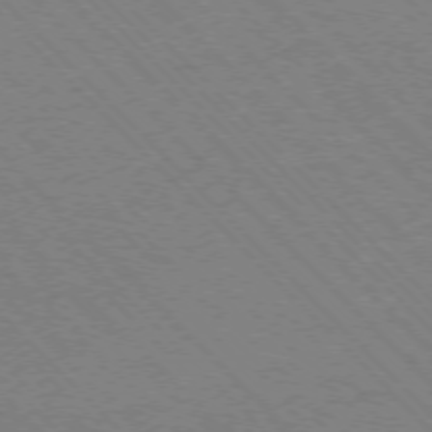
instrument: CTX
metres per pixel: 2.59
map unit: Ap
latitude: -75.6155
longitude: -80.6490
